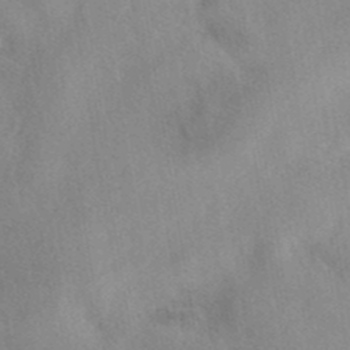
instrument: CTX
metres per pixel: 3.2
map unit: eAb
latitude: 40.4412
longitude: 108.7463
